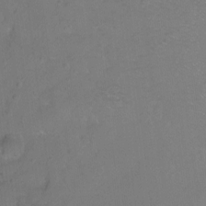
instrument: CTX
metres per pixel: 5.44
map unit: Ht
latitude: -8.2361
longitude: -36.7624
